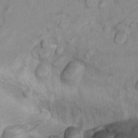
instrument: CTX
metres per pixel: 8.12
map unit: Nhu
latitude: 13.3860
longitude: -28.8569
